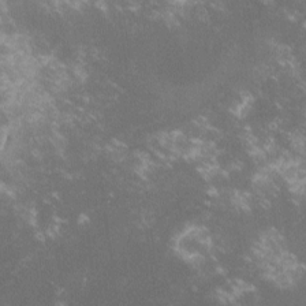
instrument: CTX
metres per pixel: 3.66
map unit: lHvf
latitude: -14.3873
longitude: -102.9325
